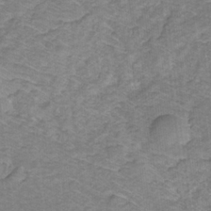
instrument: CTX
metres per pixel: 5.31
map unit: lHb
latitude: -31.6344
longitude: 66.0850
